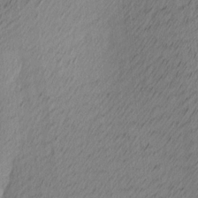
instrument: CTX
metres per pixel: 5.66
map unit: Ave
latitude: 13.5938
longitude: -106.3089
